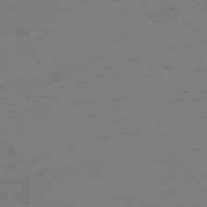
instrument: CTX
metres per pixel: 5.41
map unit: Hpe
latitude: -76.0472
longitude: -9.8772
